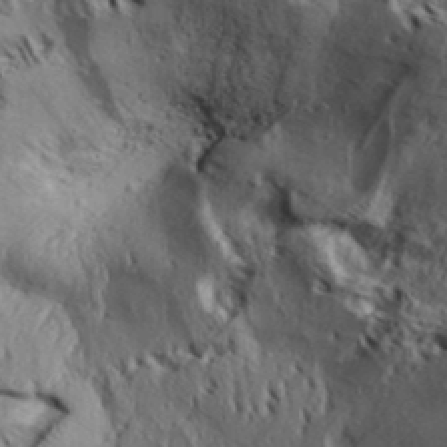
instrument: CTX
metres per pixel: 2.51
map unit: Aa
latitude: 32.4979
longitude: -136.7624
